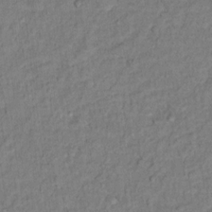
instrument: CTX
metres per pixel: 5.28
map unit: Hto
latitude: 12.2901
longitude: -37.8017
